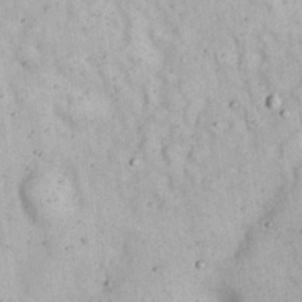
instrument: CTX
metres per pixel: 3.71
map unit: Nhu
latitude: 22.3845
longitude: -68.5735
